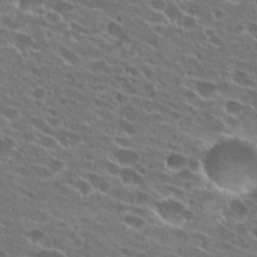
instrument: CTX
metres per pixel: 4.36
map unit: Hto
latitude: 25.2725
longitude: -43.2726
